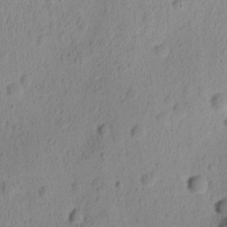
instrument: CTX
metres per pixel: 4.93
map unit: Ave
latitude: -8.5196
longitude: -121.7072
